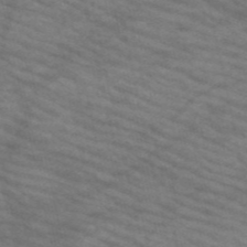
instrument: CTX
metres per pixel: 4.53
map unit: HNb
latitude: -53.7477
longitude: -45.0458
